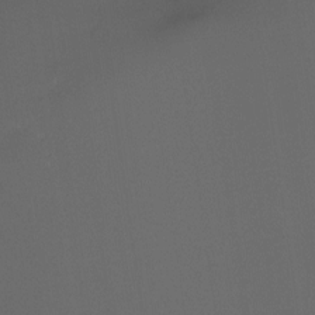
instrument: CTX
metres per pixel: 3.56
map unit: Ht
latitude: -7.5210
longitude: -30.1389
